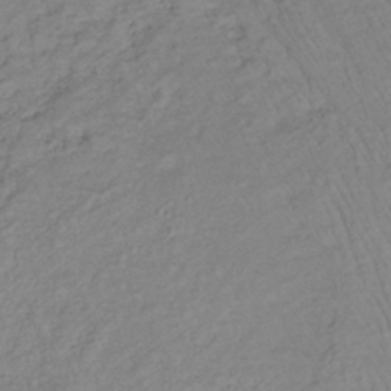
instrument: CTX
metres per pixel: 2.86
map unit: lHb
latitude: -35.5588
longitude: 69.2564
